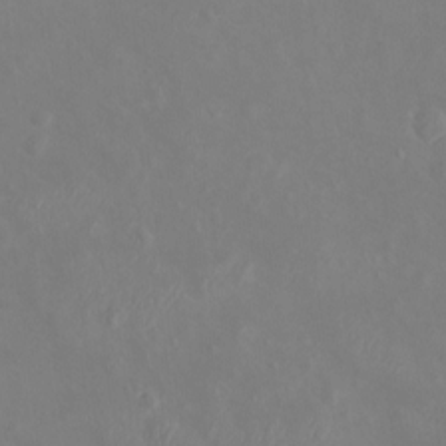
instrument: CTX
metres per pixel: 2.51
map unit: eHh
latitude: -4.3684
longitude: -74.3845
